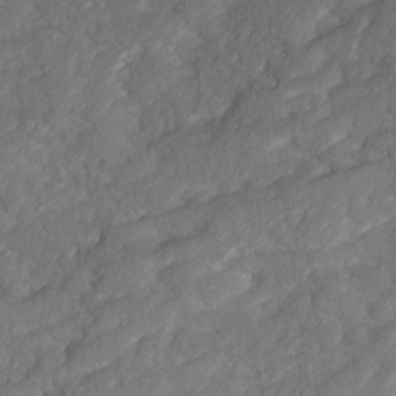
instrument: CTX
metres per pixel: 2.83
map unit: Ave
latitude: 16.7246
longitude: -134.8947
